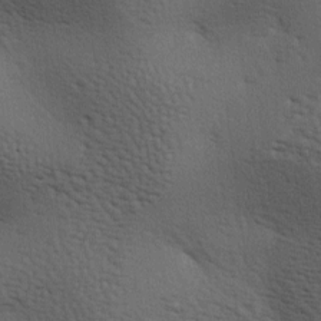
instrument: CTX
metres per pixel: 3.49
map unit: lAa
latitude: -6.9164
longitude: -125.5182
